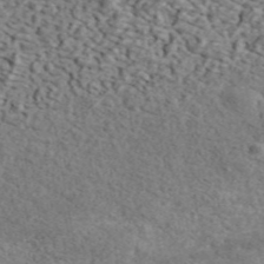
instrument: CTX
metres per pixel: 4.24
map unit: ANa
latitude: 45.3481
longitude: 45.5966
